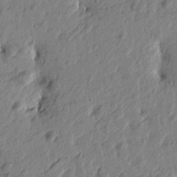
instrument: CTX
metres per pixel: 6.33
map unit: Htu
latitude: -2.9730
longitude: -179.9717
